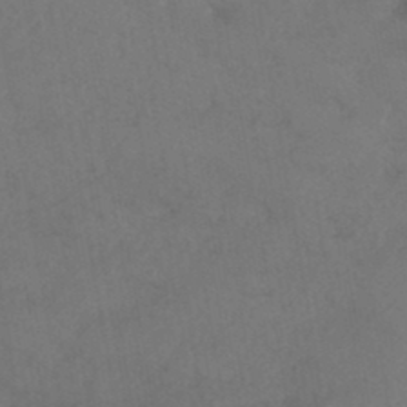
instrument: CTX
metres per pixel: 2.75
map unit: HNhu
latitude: -44.8030
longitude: 94.6329
